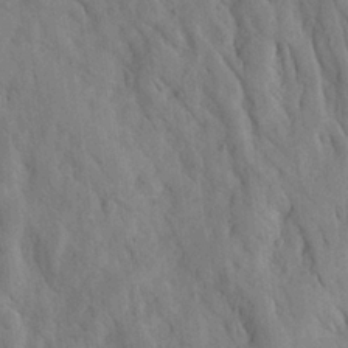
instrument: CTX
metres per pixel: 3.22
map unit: Ave
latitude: 23.3293
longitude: -134.3278
